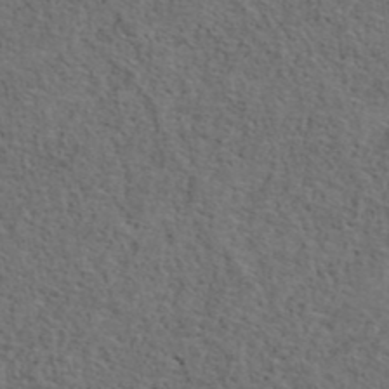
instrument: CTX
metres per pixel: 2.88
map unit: ANa
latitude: 39.5371
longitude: 22.5952
